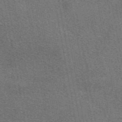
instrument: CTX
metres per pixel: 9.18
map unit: eAb
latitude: 48.3089
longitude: 114.8975
